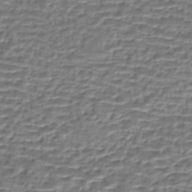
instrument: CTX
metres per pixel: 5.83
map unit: eHh
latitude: -43.6910
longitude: 119.7856
